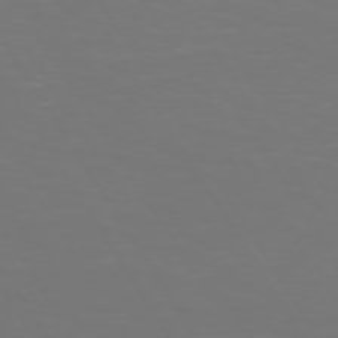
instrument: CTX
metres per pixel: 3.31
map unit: Hpe
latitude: 73.3482
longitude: -126.7813
